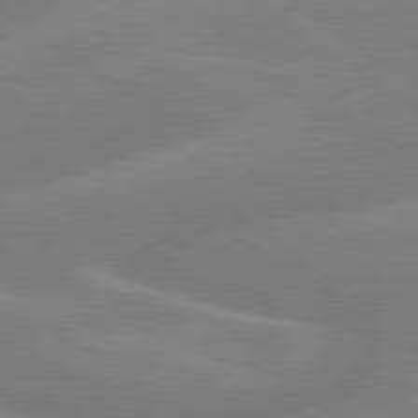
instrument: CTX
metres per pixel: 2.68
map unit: lApd
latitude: 79.2537
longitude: -150.0255
